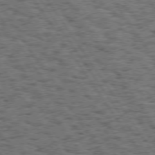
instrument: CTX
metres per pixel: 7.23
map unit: Hpe
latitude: 74.4412
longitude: -133.9339
